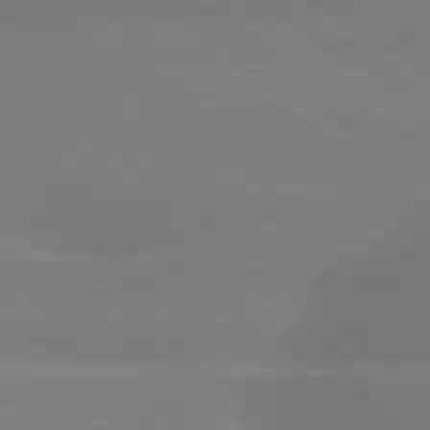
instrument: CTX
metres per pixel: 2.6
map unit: lApd
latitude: 79.8395
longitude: -141.9339
